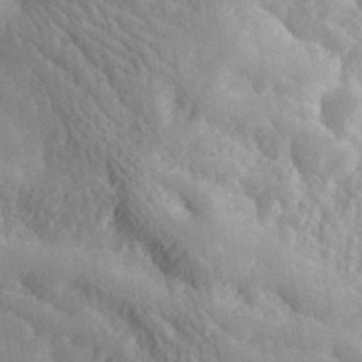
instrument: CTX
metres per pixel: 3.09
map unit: lHvf
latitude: 34.0633
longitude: -86.1767
